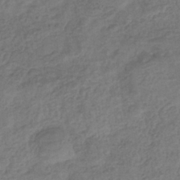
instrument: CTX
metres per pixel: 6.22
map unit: eHb
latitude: -35.5777
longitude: 81.2187
